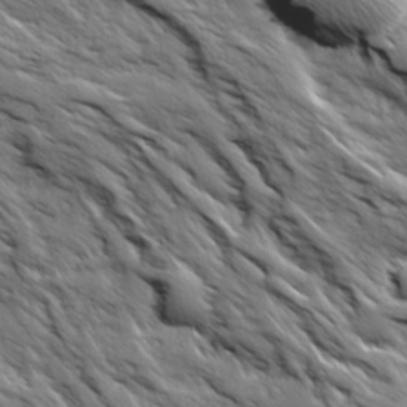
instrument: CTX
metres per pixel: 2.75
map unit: Ave
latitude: 19.3670
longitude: -134.8002
